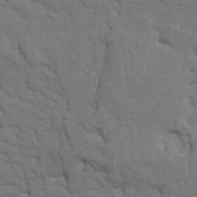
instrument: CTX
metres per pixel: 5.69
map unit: HNhu
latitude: 7.7639
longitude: -4.6113
